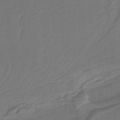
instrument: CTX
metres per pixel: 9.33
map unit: lHb
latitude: -38.6519
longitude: 55.6155
